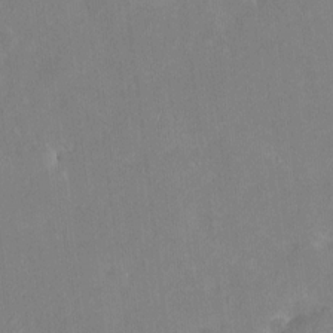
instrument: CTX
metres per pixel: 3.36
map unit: HNhu
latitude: 6.5546
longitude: 2.9919
